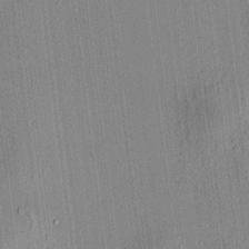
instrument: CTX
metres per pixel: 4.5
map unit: HNhu
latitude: 7.6505
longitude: 13.8045
